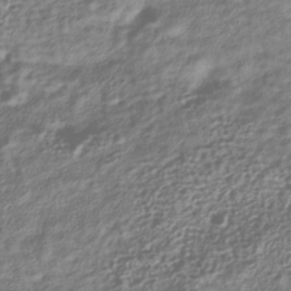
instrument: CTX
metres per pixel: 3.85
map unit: HNhu
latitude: -39.8989
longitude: 101.8611
